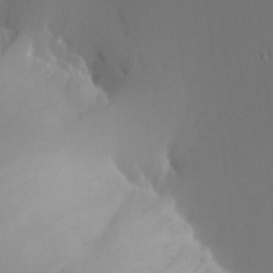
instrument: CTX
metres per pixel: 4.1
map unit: Nhu
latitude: -3.3698
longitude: -93.3292
